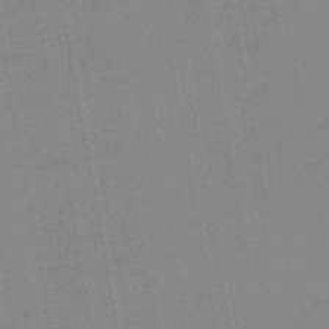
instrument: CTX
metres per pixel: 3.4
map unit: lHb
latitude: -44.1795
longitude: 63.4643
